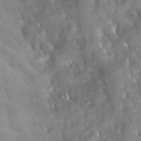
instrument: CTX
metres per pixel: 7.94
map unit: Ave
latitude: 10.2145
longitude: -103.1214
